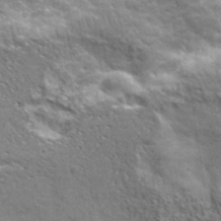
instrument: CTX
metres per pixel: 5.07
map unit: lHvf
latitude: 36.6113
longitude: -92.0444
